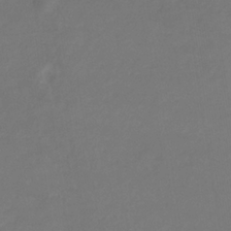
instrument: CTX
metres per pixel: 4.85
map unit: eHb
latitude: -33.1620
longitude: 72.2550
